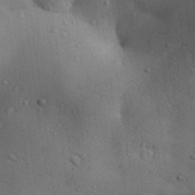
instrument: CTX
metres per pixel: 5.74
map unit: Aa
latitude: 29.1970
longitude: -144.7246
